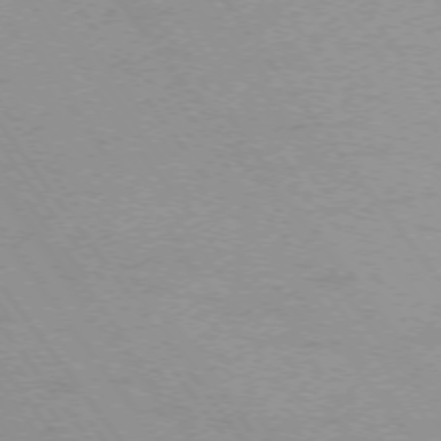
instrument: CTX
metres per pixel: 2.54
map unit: Ap
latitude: -75.0298
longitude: -75.8772
